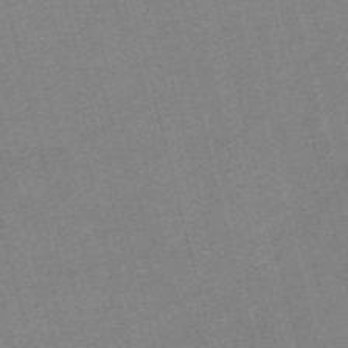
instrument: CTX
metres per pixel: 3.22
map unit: Nve
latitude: -57.1620
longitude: 64.0850
